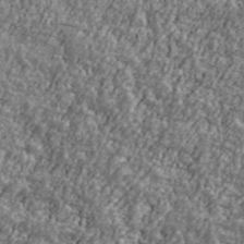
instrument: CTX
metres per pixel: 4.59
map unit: Ave
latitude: 41.7071
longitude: -111.3104
